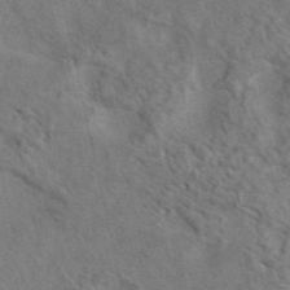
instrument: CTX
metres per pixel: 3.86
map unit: eAb
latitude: 42.4790
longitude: 109.1242
